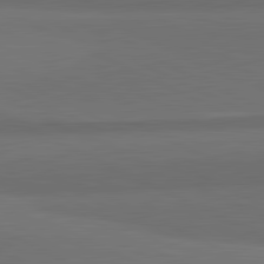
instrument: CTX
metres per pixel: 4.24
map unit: lApd
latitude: 81.9339
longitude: 158.5762
